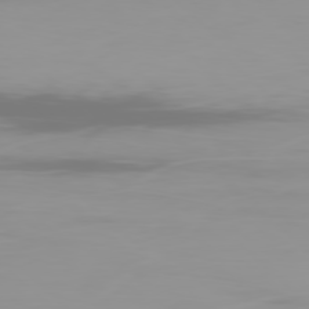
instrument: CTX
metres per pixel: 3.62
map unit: Ap
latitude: -79.1053
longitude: -69.6127
